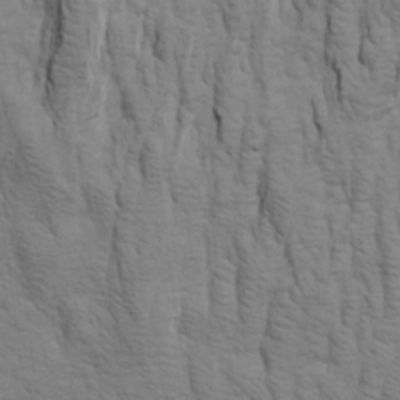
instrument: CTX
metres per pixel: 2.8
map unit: Aa
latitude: 21.4805
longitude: -142.1200
